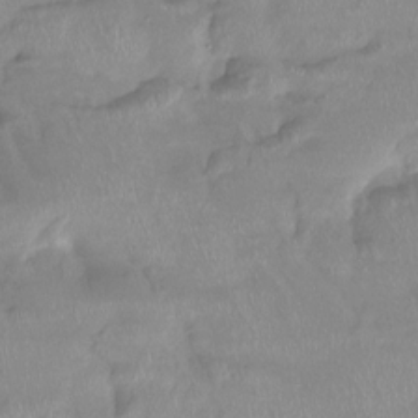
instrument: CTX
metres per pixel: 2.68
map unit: Ht
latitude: -14.9353
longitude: -44.3089
